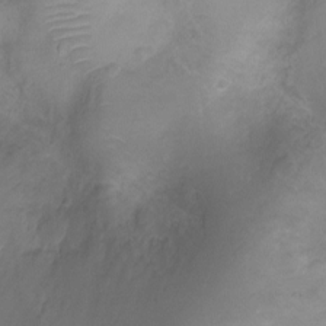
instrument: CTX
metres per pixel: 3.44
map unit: Ht
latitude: -7.2565
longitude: -19.0269
